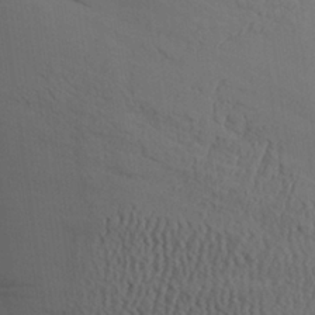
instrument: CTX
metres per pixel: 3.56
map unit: Aa
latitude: 27.5371
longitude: -132.2334
